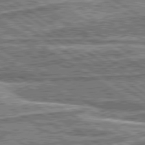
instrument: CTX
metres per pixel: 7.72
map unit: lApd
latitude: 80.4034
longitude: 173.4643
